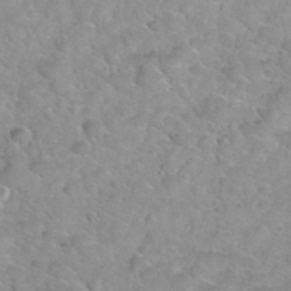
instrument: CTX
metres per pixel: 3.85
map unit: Hto
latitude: 35.5749
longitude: -51.3103
